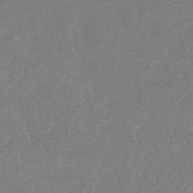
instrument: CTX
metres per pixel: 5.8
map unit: eHb
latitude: -34.4629
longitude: 76.6330
